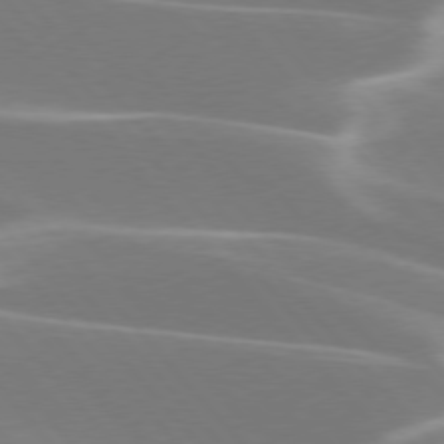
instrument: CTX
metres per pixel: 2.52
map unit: lApd
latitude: 75.9906
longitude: -63.8206
